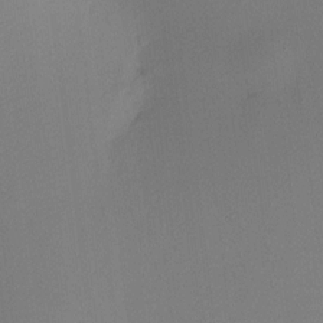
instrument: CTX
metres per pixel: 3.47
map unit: HNhu
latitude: 9.0081
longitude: 15.3699
